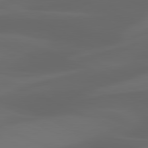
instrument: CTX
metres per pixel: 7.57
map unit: lApd
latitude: 81.3482
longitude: 122.4440
